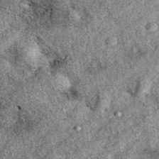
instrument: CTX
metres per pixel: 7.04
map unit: eAb
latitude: 39.1592
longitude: 108.7841
